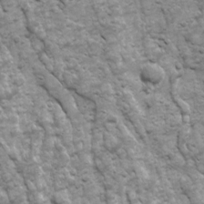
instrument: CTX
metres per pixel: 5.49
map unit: Ave
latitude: 16.9325
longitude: -132.3089
